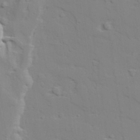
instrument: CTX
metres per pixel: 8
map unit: lAvf
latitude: 28.3467
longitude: -109.4615
